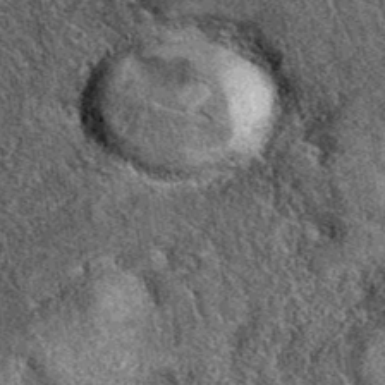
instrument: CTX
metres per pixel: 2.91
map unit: eAb
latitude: 39.0269
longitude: 108.7652
